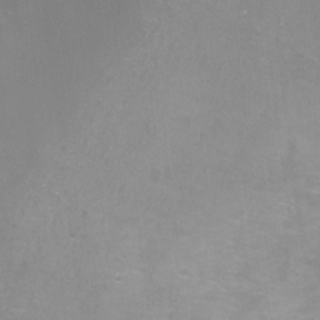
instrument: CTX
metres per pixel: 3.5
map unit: Ht
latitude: -6.6518
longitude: -30.8758
